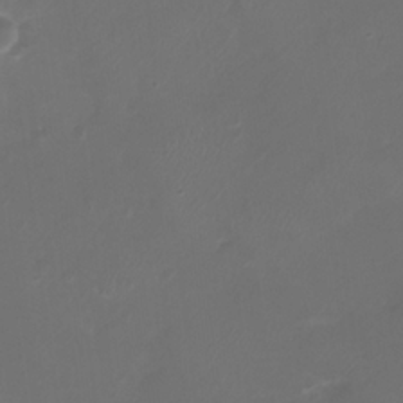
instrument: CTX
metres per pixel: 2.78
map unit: Ht
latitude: -2.7463
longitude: -19.5182
